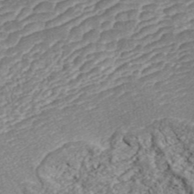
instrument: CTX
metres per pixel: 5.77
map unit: ANa
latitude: 43.8772
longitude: 37.0675
